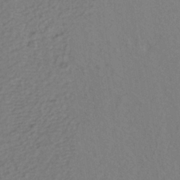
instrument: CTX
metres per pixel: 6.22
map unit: ANa
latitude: -38.5952
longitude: 95.4832
